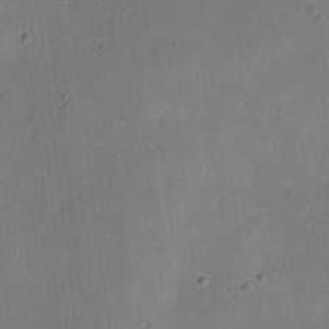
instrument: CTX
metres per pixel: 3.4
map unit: eHh
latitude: 4.7435
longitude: -66.0255
